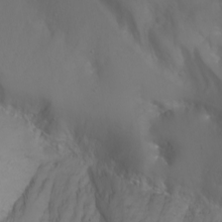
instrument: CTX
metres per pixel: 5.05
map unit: Nhu
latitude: -7.0297
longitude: -82.7624
